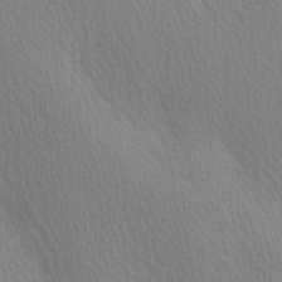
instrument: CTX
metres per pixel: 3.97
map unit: Ave
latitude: 3.6316
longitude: -112.2522
